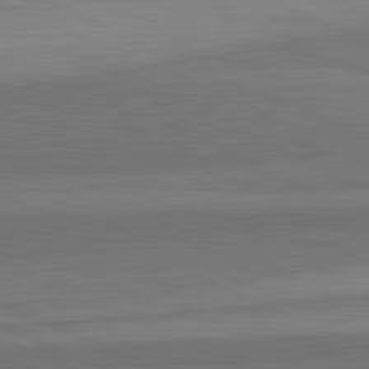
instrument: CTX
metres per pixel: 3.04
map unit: lApd
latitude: 82.7435
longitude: 158.1605
